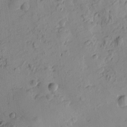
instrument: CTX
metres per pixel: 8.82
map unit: Htu
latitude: -3.2564
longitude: -175.9906
